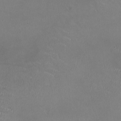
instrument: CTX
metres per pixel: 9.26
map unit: HNhu
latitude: 0.8002
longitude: -3.1025
